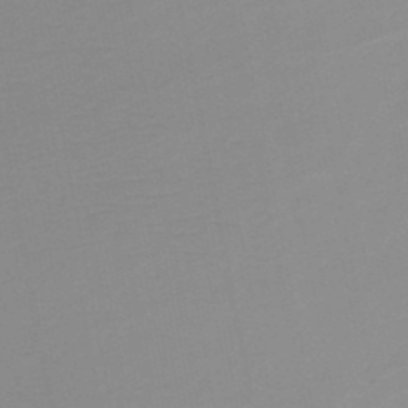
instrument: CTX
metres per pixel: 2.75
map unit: HNb
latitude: -48.7275
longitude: -44.4412
